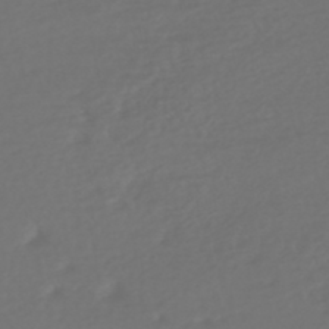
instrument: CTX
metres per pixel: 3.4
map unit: HNhu
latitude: -47.7288
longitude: 97.5399
